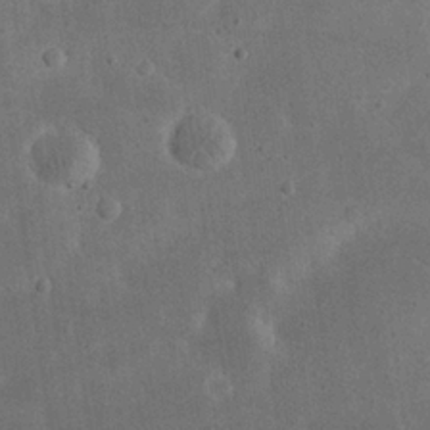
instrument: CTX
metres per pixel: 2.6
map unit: eHh
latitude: 24.5356
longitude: -68.4412
